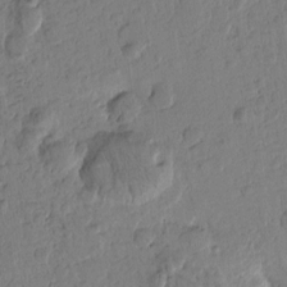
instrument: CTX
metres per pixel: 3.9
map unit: Htu
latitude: -0.5952
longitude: -176.9136
